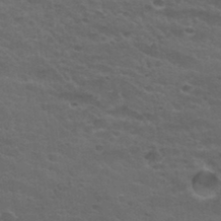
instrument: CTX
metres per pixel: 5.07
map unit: Hto
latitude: 32.2711
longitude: -50.4601
